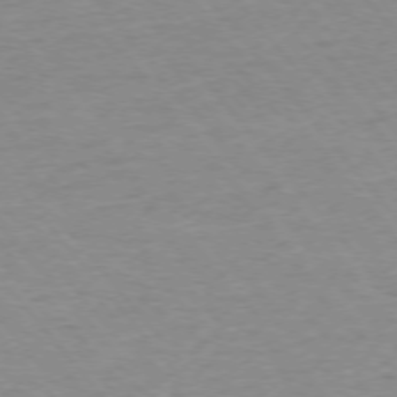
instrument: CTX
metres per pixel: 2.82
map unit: Ap
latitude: -75.6344
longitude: -81.4426
